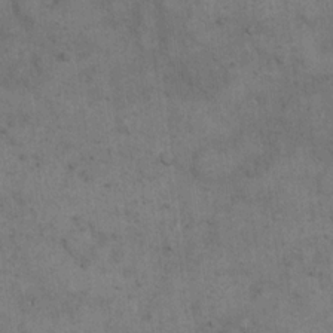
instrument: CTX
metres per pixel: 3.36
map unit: eHh
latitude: 17.8394
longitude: -63.4238
